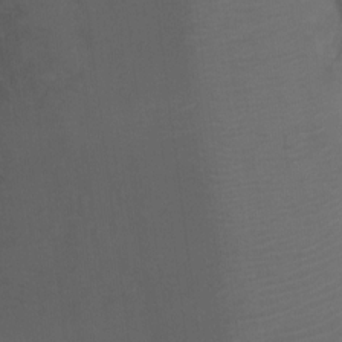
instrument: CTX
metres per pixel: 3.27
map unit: Ht
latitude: -10.7463
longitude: -35.1214
